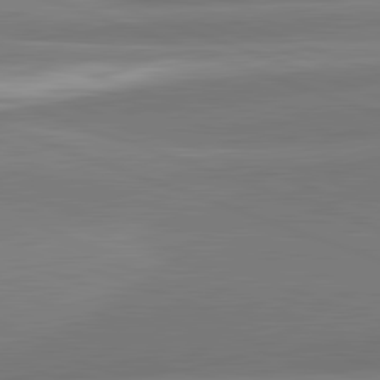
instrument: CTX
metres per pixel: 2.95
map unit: lApd
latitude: 82.3278
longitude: 152.3873
